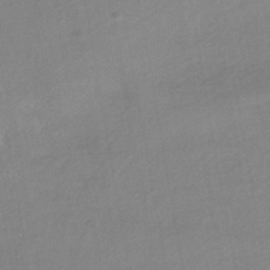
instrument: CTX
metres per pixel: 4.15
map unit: HNhu
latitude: -43.3131
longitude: 95.6155
